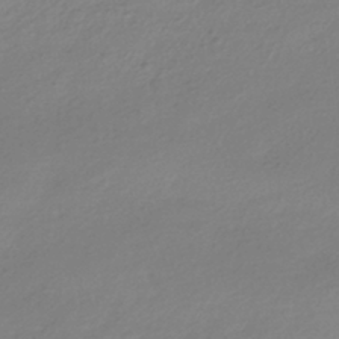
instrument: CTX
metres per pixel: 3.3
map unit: HNhu
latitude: -41.2943
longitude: 94.0472
